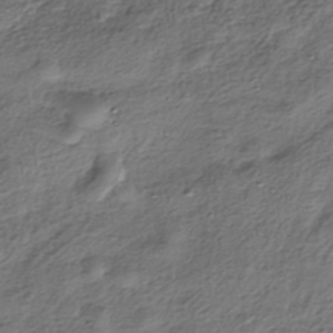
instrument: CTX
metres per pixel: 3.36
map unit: HNhu
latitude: -38.9353
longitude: 107.4077
